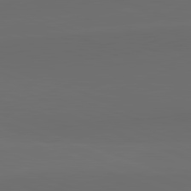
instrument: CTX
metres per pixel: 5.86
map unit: lApd
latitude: 82.1955
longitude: 134.7274
